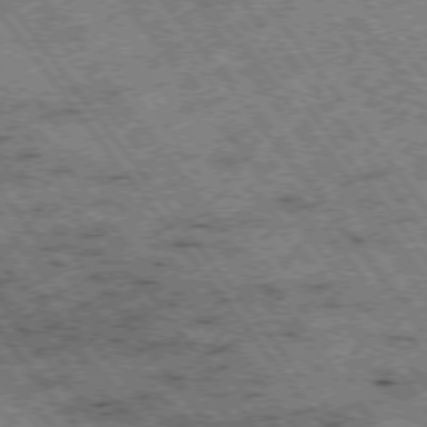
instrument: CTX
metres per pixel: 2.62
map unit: Hpe
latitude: -75.5777
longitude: -21.0648
